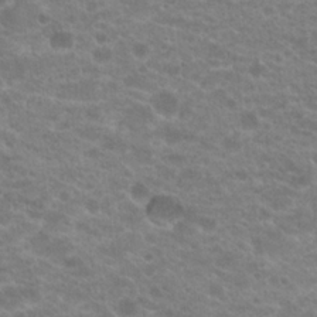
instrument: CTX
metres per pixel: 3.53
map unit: Hto
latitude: 20.5168
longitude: -38.2711
